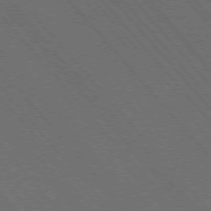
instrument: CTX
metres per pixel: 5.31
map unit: Hpe
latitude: -76.2739
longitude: -16.3845
